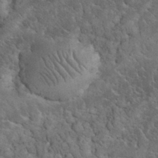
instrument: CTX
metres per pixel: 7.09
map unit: eHh
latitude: 33.3671
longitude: -66.2144
